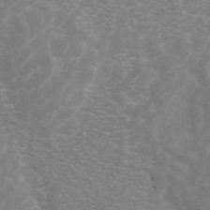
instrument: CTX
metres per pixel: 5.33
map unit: ANa
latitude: 44.8758
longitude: 26.6518
